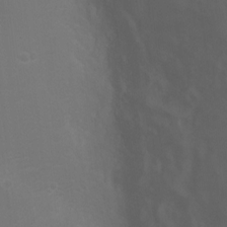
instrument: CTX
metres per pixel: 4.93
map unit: Ht
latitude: 2.2144
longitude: -28.5546
